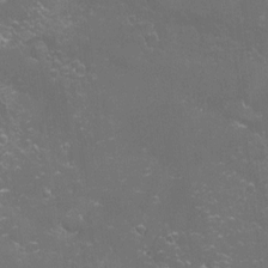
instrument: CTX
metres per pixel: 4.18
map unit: eHh
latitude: -4.2361
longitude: 19.4832
